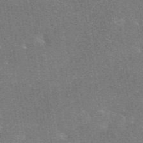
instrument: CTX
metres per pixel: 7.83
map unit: eAb
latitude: 47.0459
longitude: 114.8597
